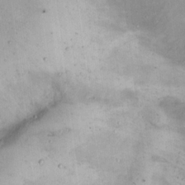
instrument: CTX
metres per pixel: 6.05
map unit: eHh
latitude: 14.6491
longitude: -64.0255
